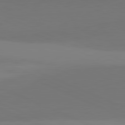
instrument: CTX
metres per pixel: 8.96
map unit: lApd
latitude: 81.9339
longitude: 144.4818
